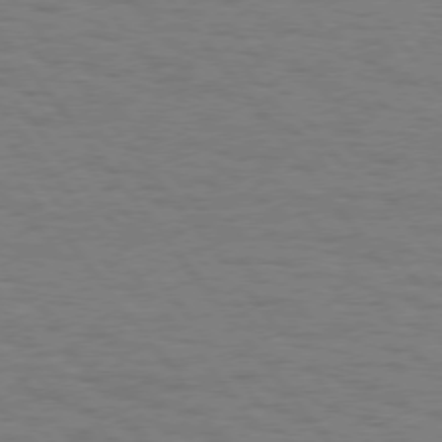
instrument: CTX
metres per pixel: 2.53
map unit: Hpe
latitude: 74.9325
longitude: -136.8191
